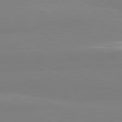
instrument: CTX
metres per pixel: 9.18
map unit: lApd
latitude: 81.8205
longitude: 178.7652
